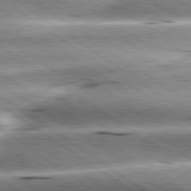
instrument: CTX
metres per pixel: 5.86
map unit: lApd
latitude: 79.6316
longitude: -141.4426
